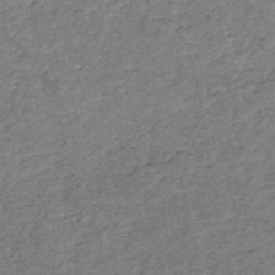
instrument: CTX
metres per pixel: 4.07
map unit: HNb
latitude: -53.2942
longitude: -49.0836
